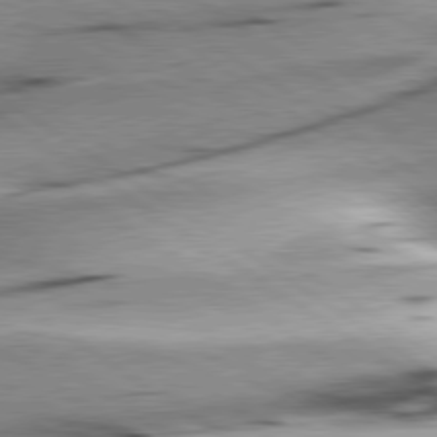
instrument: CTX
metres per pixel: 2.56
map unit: lApd
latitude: 79.3671
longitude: -155.8394
